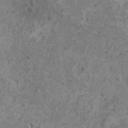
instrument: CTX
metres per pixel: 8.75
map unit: HNhu
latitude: 0.8758
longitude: 3.5399
